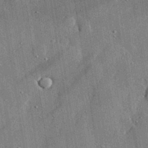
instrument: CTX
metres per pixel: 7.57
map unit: lHvf
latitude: 32.9703
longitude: -91.7072
